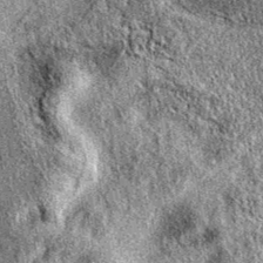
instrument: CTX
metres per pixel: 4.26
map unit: eAb
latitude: 37.4993
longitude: 110.7274
